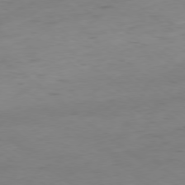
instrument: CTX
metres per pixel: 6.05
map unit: Hpe
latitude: -78.9163
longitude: 16.8219
